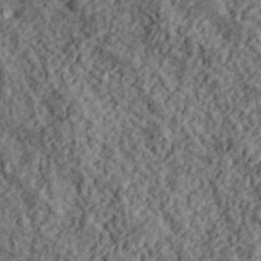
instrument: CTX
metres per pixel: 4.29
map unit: lHvf
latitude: 39.8772
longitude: -88.3090
